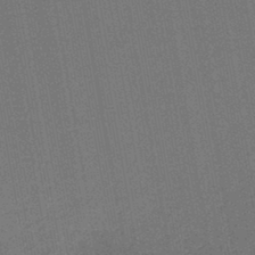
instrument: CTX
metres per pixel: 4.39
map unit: lHb
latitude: -43.4265
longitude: 63.2565
